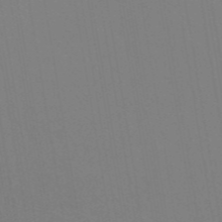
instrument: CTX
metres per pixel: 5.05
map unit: ANa
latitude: 43.9339
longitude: 27.9556
